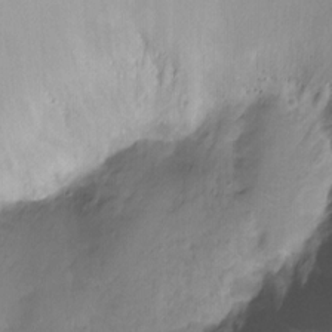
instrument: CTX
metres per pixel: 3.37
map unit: Ht
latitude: -9.6722
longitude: -39.1214
